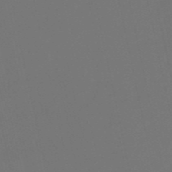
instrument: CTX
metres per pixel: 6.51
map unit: eHh
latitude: -53.2187
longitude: -24.5734
